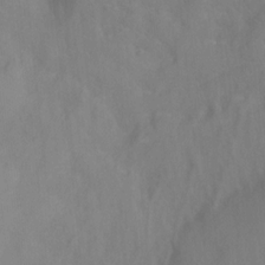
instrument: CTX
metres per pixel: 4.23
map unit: Hto
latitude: -0.9353
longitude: -34.0444
